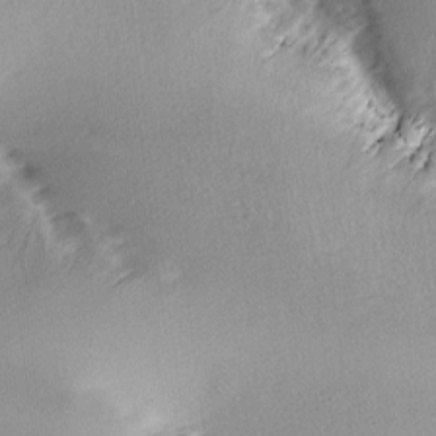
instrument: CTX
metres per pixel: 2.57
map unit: lAa
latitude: -5.1620
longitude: -130.1578
